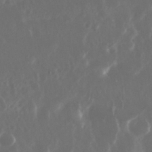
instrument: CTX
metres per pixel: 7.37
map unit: Nhu
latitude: 29.6127
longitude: -58.0255
